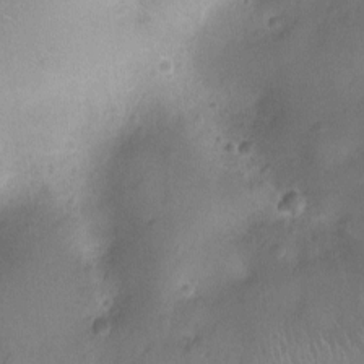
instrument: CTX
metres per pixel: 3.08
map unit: Ht
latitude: -9.1431
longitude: -21.5371
